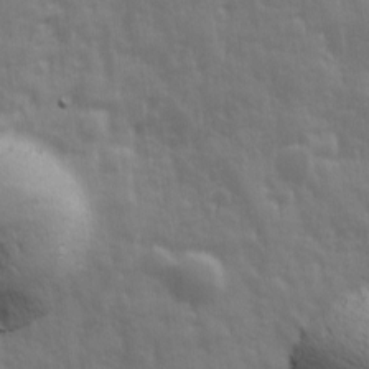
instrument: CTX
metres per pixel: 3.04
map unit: Ave
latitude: 12.9703
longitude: -103.7827
